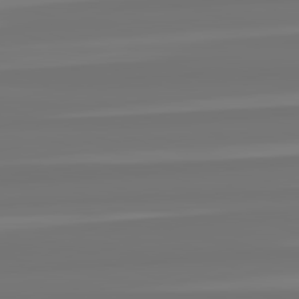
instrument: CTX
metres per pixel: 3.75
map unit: lApd
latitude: 82.5923
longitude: -179.1592
